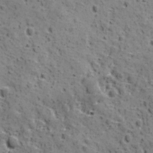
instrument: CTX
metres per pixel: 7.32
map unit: Ave
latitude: 10.9325
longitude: -105.1404
